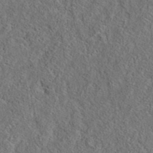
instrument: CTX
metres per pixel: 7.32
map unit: eAb
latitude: 36.1011
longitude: 113.5021
